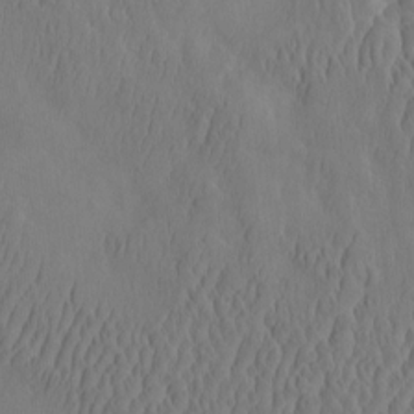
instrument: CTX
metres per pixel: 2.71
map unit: eHh
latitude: -2.6140
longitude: 16.0094
